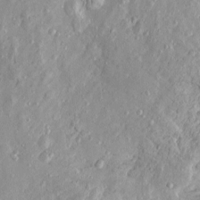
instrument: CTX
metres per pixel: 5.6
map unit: Htu
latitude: -5.0297
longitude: 158.0283
